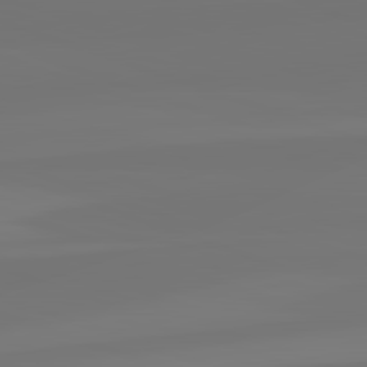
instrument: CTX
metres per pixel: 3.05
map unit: lApd
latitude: 82.6112
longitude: 153.7666
